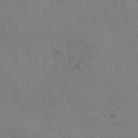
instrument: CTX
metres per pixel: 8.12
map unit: eAb
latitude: 50.7246
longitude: 117.1620
